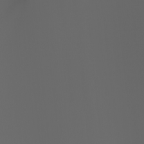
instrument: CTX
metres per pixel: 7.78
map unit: Ht
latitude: -3.9556
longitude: -61.0836
